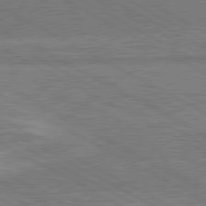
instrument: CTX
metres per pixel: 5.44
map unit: lApd
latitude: 80.8758
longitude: 142.2172
